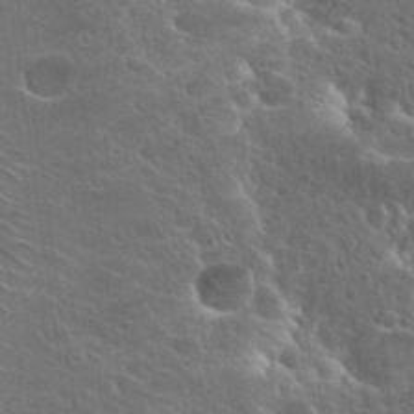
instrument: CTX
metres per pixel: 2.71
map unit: Hto
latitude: 26.1200
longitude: -45.3481
